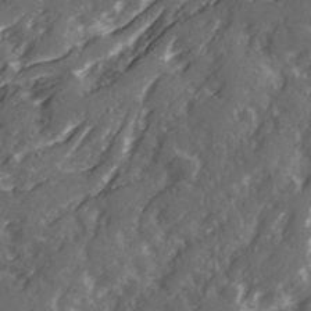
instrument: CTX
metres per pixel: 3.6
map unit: Ave
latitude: 20.8947
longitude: -131.4427
